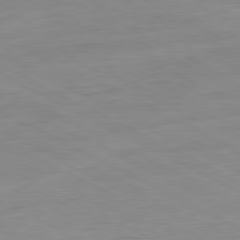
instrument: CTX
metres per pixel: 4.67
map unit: Ap
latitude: -81.2943
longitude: -96.1956
